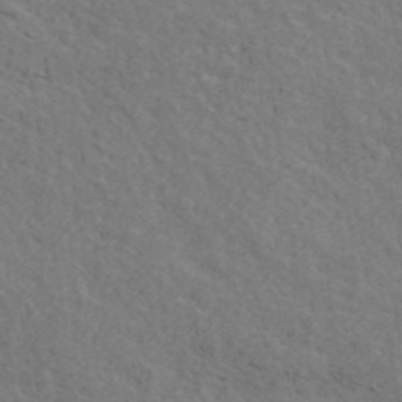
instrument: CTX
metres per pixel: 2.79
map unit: ANa
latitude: 41.9150
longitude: 29.4266
